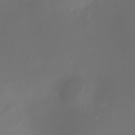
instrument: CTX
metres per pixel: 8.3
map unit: Nhu
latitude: -29.7478
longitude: -77.1781
